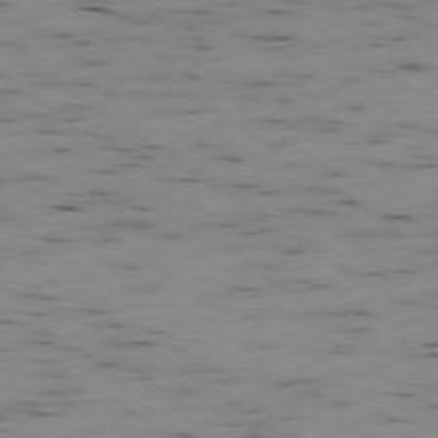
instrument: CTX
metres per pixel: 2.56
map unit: Ap
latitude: -79.0864
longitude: -72.5735
